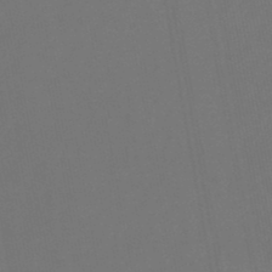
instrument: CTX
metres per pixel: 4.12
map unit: lHb
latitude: -47.4076
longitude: 75.0487
